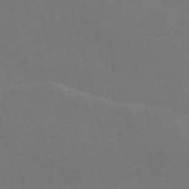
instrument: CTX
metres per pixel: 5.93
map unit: Nve
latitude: -58.0660
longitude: 56.8408
